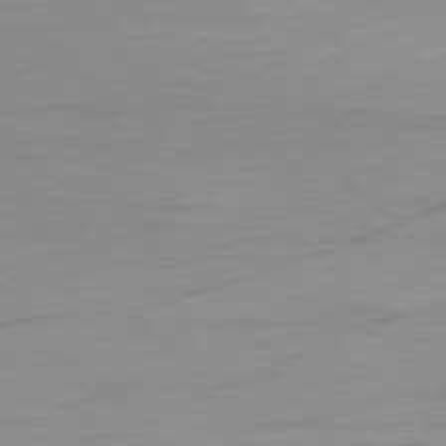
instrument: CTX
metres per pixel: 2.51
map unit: Ap
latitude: -78.3873
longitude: -78.6113
